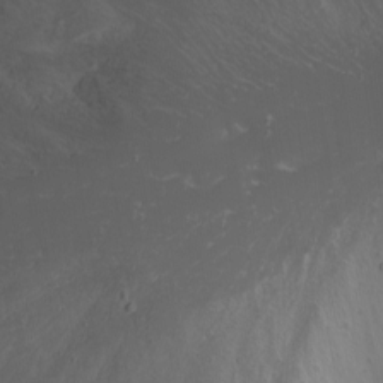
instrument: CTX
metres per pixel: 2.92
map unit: Nhu
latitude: -1.0487
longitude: -80.3845
